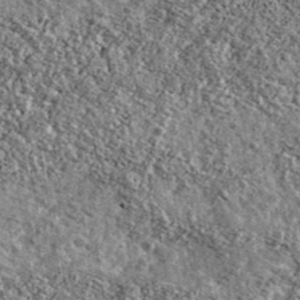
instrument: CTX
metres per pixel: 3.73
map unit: Ave
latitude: 40.1389
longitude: -107.9906
